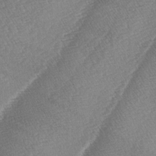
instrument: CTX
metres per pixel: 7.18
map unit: lAa
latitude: -4.5007
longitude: -130.2334
